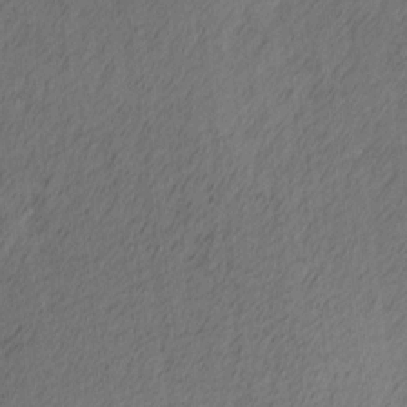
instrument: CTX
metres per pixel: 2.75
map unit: Ave
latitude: 13.7072
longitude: -106.4979
